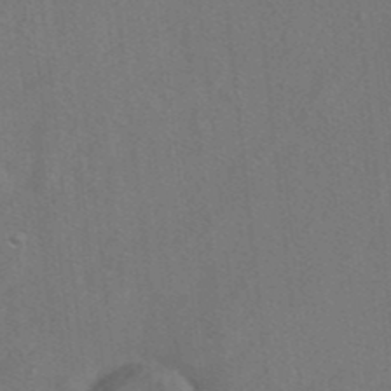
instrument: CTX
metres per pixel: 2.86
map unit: HNhu
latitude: -41.5399
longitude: 106.3684
